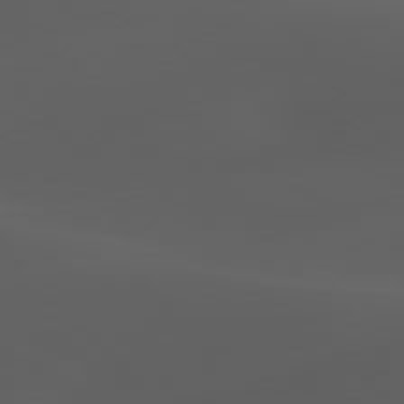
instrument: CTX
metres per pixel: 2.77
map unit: lApd
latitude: 80.1956
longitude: -89.1970
